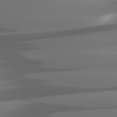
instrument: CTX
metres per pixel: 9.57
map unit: lApd
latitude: 81.2726
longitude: -141.3103
